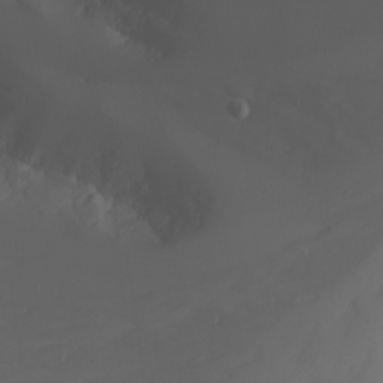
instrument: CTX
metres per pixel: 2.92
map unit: Nhu
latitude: -7.0297
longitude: -88.3279
